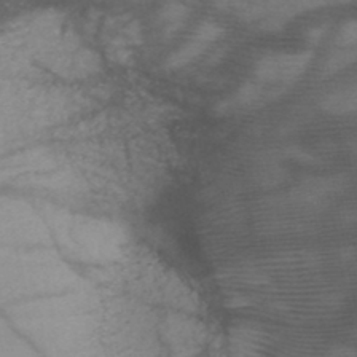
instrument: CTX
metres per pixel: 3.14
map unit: HNb
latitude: -47.8044
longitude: -40.7435
